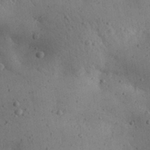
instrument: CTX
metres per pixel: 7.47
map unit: Aa
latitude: 29.8772
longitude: -145.0458
